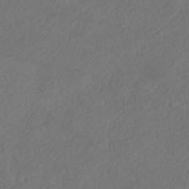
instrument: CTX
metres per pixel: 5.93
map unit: eHh
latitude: -42.8785
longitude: 120.5762
